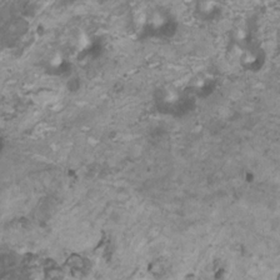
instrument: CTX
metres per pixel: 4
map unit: HNhu
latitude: 1.3670
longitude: -0.8947
